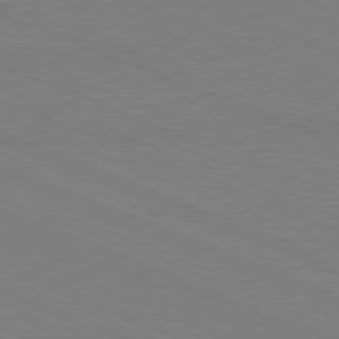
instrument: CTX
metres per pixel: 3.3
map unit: Hpe
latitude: -81.7100
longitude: 17.2943
